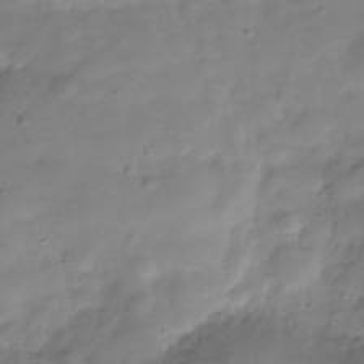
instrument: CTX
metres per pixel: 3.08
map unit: Hve
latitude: -29.7289
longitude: 94.1039
